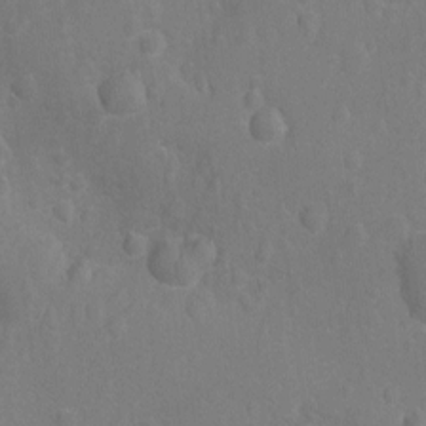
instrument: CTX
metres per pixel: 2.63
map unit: Nhu
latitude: -14.4629
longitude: -25.5560
